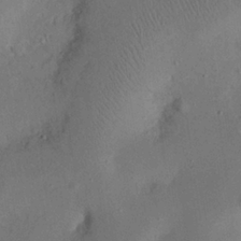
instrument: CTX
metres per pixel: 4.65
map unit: eHh
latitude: 25.5560
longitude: -69.3293
